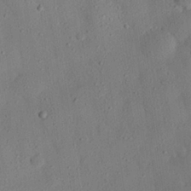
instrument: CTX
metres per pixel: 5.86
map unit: eHh
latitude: 26.0255
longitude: -79.6505
